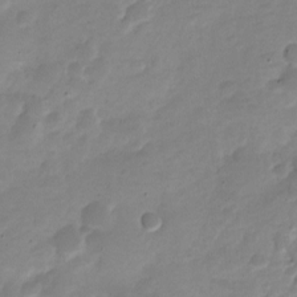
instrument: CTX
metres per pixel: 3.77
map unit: Nve
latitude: -22.7463
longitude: 105.4643
